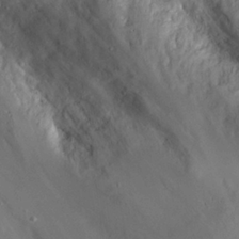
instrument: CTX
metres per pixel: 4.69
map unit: Nhu
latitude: 25.1025
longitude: -63.1781
